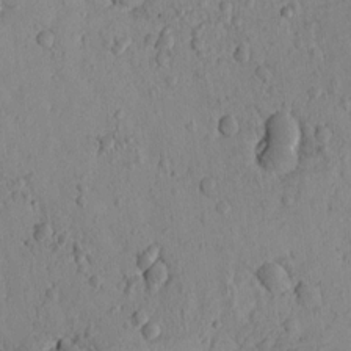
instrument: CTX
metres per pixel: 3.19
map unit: Htu
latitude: 0.2144
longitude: 173.7100
